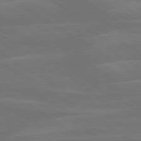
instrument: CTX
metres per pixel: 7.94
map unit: lApd
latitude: 79.8773
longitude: -126.0255
